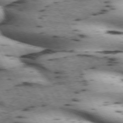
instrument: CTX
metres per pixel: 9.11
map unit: lApd
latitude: 71.7072
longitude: -52.2145
